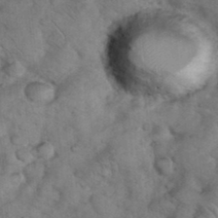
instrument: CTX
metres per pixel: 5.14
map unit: eHh
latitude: 36.7246
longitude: -65.1214
